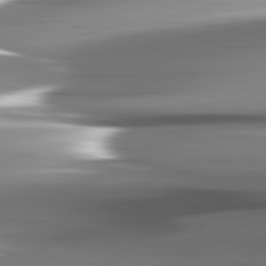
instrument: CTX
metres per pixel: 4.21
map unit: lApd
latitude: 82.6301
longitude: -142.1011
